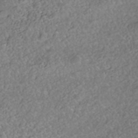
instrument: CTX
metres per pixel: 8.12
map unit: Nhe
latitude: -41.0486
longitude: -100.5168
